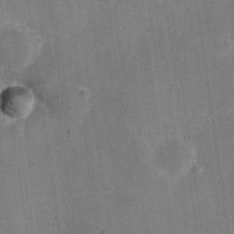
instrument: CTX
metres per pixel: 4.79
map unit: Nve
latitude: -24.8786
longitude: 105.5966
